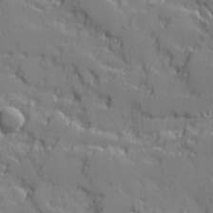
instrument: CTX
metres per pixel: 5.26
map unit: Ave
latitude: 11.0648
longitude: -101.5938
